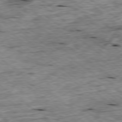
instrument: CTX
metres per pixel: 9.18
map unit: Ap
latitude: -79.0864
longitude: -88.0822
